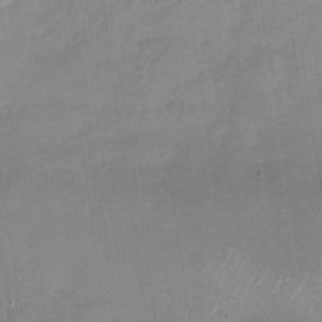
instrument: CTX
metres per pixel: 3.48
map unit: Nhu
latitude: -28.3684
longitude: -62.4979
